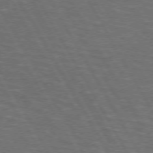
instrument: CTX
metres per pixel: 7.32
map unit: lApd
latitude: 72.8191
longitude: -73.1970
